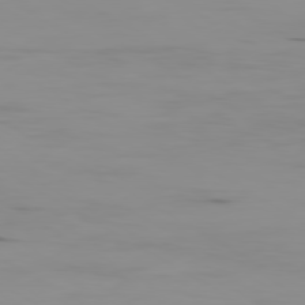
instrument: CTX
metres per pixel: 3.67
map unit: Ap
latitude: -79.9745
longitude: -77.7638
